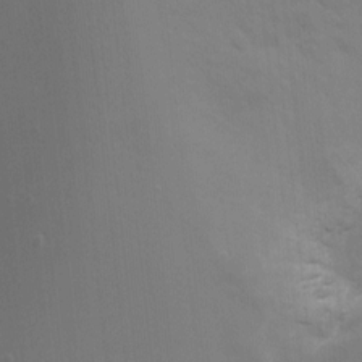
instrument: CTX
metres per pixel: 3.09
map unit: Ht
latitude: -8.9164
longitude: -30.8569
